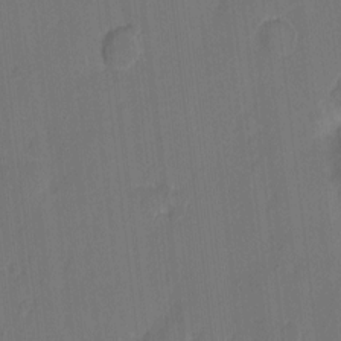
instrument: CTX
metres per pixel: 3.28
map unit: eHh
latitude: 6.5168
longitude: -66.2522
